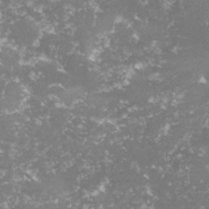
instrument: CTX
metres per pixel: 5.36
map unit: lHvf
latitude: -15.1620
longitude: -98.5923
